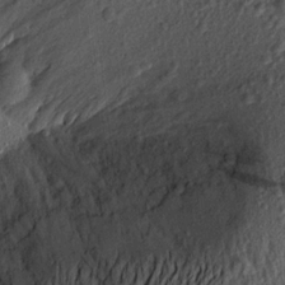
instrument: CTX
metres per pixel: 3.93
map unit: Aa
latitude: 16.8380
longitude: -146.3657
